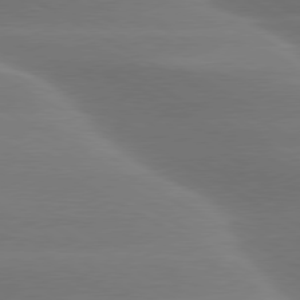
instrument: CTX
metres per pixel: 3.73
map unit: lApd
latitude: 79.2915
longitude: -115.2536
